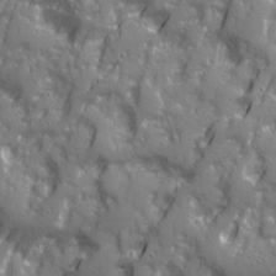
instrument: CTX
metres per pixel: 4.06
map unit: Ave
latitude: 20.6113
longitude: -132.7813
